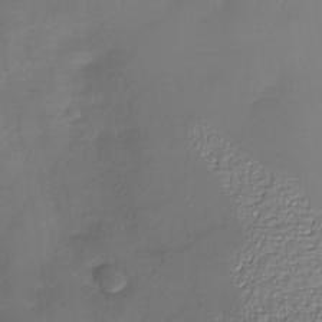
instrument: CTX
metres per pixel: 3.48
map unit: Nhu
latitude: -26.4251
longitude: -57.9906
